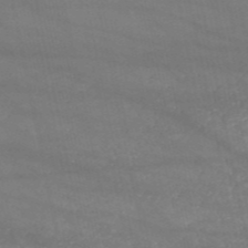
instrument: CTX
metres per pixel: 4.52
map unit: HNb
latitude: -52.9163
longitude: -38.0822
